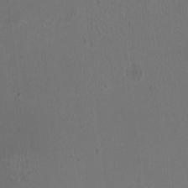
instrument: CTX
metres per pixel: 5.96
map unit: HNhu
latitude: -1.8612
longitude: -0.5923
